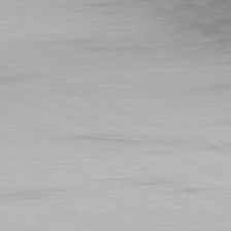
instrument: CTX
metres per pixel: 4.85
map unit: Ap
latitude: -81.8612
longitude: -70.1578
